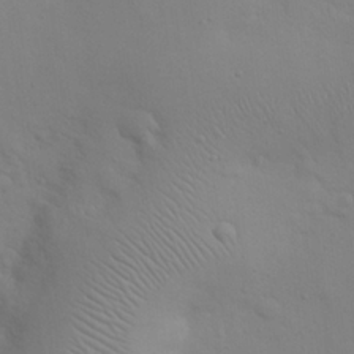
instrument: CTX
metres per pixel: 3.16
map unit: eHh
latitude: 25.2725
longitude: -69.7450
